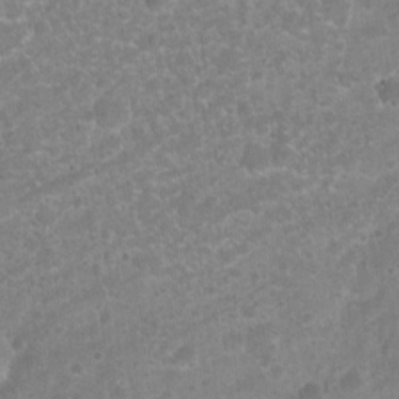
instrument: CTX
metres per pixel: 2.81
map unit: Nhu
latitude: 8.4223
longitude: -21.9528
